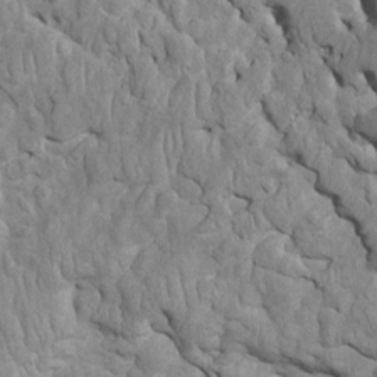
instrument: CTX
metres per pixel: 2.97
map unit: Htu
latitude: -3.3131
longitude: 149.6533
